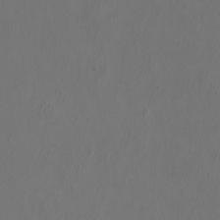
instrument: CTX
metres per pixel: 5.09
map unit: eHh
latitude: -7.0675
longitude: -76.4223
